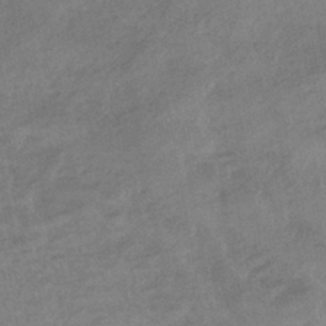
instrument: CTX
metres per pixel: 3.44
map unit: eHb
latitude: -42.2361
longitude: 84.2739
